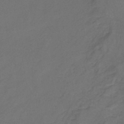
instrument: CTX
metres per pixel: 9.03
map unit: lHb
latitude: -43.0864
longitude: 61.9745
